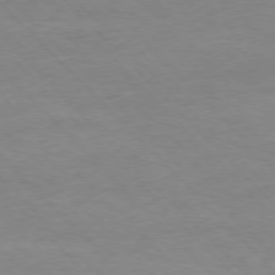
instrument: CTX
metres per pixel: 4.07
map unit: Ap
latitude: -77.2376
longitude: -92.8002
